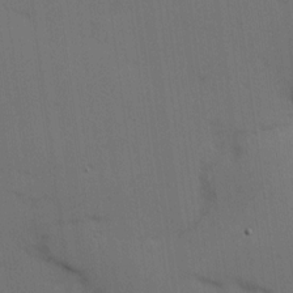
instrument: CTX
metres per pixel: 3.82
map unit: Hve
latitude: 14.3468
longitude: -90.7057
